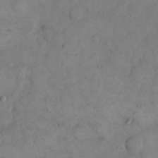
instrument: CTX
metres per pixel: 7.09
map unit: eHh
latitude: 14.6491
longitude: -67.4237
